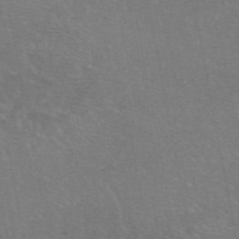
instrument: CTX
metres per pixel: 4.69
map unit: eAb
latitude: 47.2537
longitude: 106.1228
